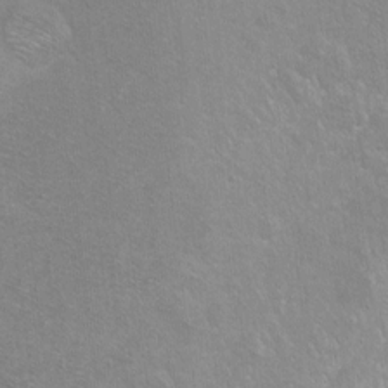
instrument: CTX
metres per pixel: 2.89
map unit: Ht
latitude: -7.0297
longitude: -36.6113
